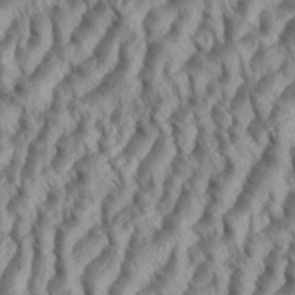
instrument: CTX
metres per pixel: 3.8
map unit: eHh
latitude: 35.5749
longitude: -138.2522
